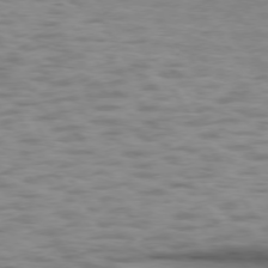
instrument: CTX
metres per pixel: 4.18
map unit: lApd
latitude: 74.6679
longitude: -50.4979
